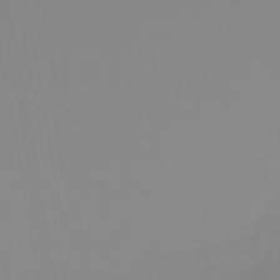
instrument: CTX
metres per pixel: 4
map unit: eHb
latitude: -50.0850
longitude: 73.8611
